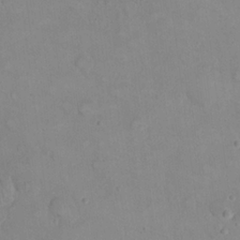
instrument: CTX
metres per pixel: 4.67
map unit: eHh
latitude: 21.9150
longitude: -61.8583
